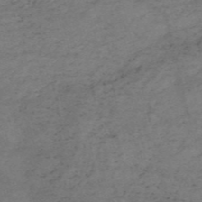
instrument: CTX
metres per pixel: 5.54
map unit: HNb
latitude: -55.4266
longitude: -44.4601
